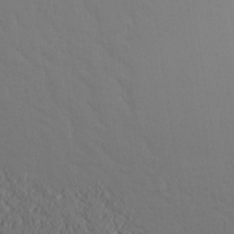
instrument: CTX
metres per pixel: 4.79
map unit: Aa
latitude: 28.1955
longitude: -144.7246
